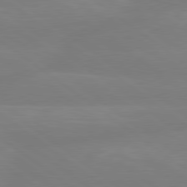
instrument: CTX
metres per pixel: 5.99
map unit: Hpe
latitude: 79.1592
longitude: -148.9703
